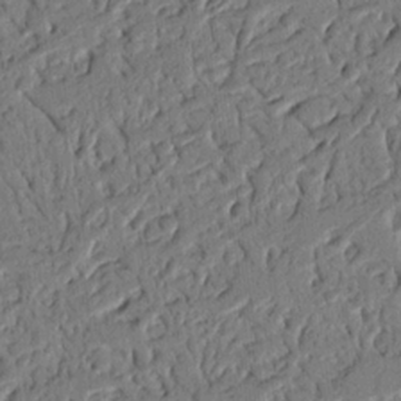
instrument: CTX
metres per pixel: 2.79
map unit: Nhu
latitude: 20.1011
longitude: -78.1389
